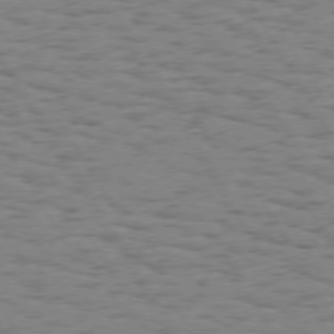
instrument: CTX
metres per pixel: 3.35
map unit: Hpe
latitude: 73.9339
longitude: -135.8394
